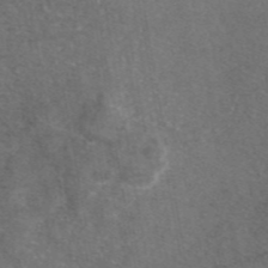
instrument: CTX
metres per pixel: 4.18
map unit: eAb
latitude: 46.7436
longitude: 106.8219
